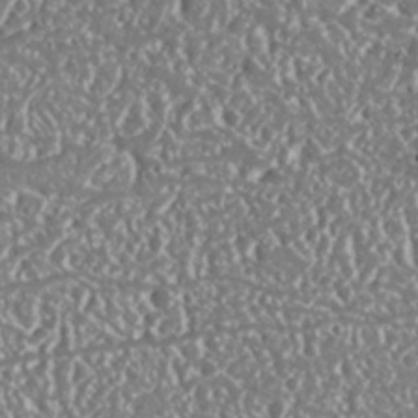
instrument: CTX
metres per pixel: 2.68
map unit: Nhu
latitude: 25.5182
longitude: -57.7827
